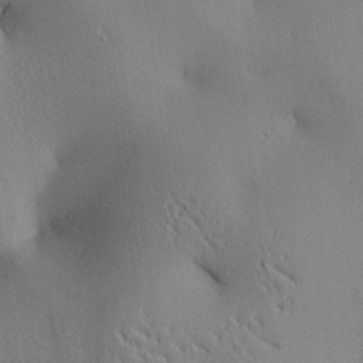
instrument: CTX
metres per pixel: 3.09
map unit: lAa
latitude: 3.8394
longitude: -117.0459
